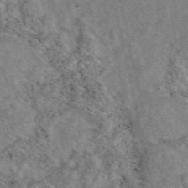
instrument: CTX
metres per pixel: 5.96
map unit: eAb
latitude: 47.8017
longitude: 119.2376
